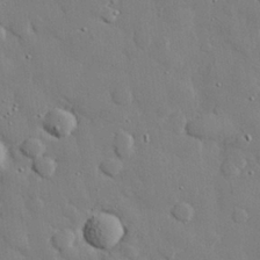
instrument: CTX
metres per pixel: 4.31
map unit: eHh
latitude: 28.4601
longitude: -81.3293
